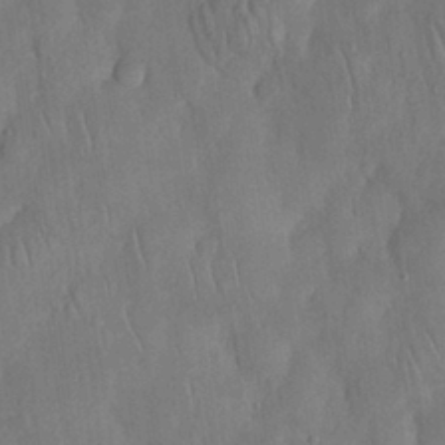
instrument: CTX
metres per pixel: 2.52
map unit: Nhu
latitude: 28.1200
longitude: -67.5749
